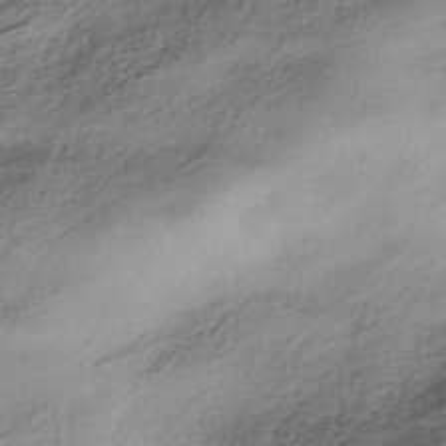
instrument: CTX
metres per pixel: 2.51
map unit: HNhu
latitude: -42.1227
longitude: 105.8611
